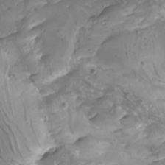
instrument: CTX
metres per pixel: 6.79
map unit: Htu
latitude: -5.3131
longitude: -76.0255
